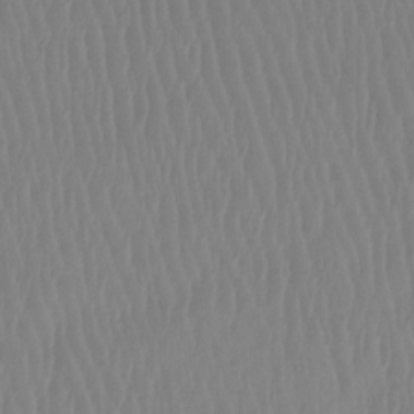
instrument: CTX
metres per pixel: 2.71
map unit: Htu
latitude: -14.5385
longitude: -46.7624
